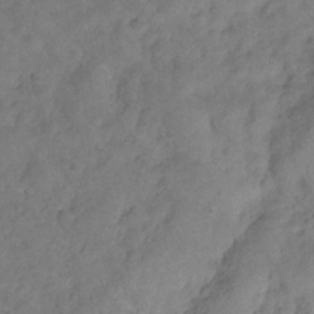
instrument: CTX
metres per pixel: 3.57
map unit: Hve
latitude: -31.6722
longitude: 95.8233
